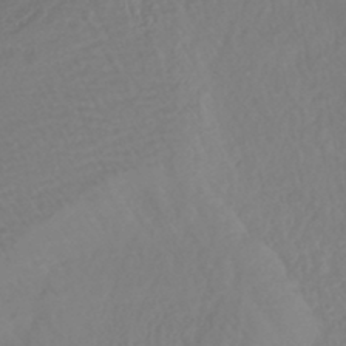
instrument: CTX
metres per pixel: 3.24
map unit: lHb
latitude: -43.1431
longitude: 77.4454
